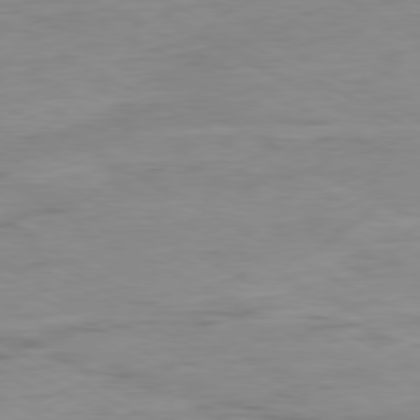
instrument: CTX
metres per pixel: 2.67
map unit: Ap
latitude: -80.2551
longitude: -76.9891
